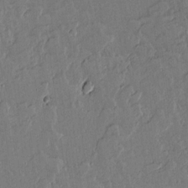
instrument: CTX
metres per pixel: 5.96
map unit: lAvf
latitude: 15.4049
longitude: -127.5371
